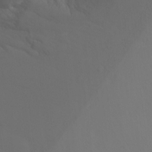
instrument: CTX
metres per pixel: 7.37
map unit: Ht
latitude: -11.5210
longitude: -34.5734
